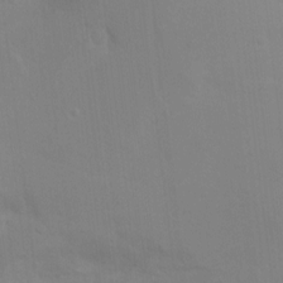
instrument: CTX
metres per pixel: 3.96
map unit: Ht
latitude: 5.0647
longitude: -28.7435
